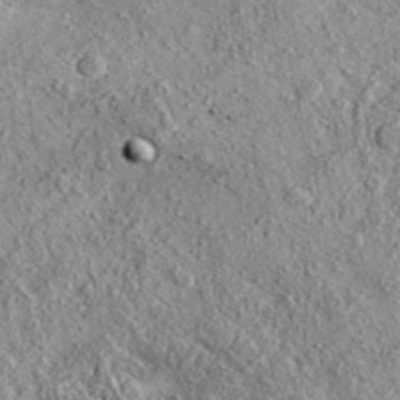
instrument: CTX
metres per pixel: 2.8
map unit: eAb
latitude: 37.5560
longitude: 109.9367
